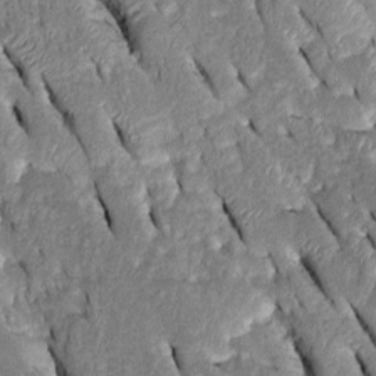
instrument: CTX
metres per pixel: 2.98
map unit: Htu
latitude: -0.4440
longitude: 149.6722
